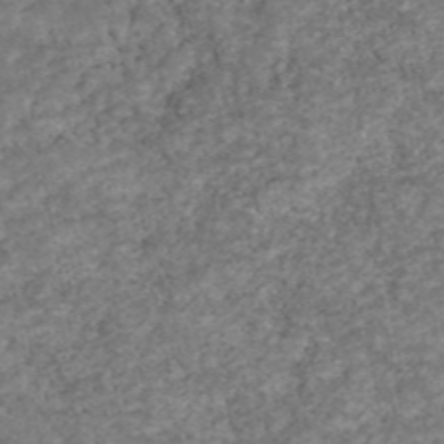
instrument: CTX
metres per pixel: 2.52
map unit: eAb
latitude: 47.5938
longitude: 120.5573
